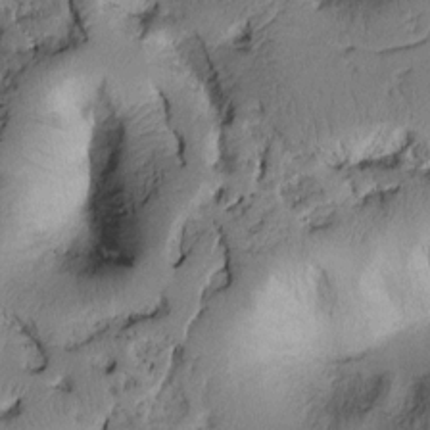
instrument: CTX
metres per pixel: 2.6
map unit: Htu
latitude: 1.5938
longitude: 175.8233
